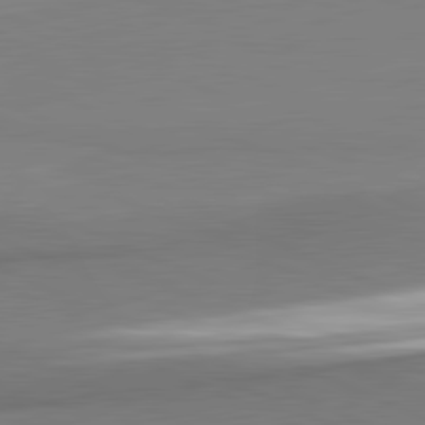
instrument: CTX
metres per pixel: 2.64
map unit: lApd
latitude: 81.7450
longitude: 166.4062
